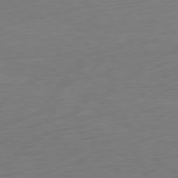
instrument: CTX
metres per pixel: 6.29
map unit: Ap
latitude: -79.6155
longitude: -57.3859
